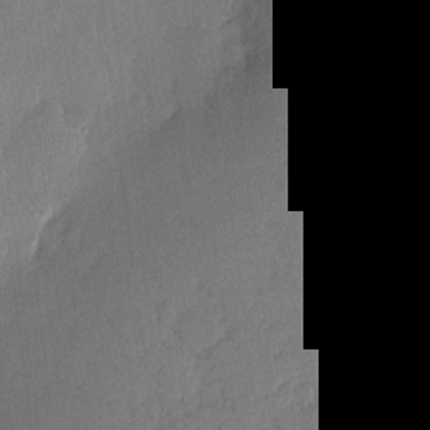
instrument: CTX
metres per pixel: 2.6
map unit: eHh
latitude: 4.1578
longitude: -72.0633
